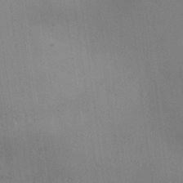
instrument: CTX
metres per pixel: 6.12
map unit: HNhu
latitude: 10.6491
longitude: 23.0298
